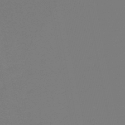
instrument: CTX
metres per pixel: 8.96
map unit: eHb
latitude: -49.7667
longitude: 77.5966
